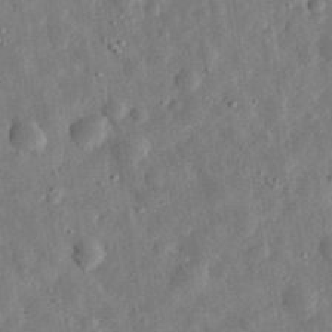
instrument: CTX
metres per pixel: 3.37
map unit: eHh
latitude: 32.4034
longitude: -76.4412
